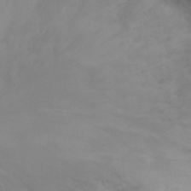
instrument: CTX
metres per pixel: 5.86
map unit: Nhu
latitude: -13.8234
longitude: -59.8017
